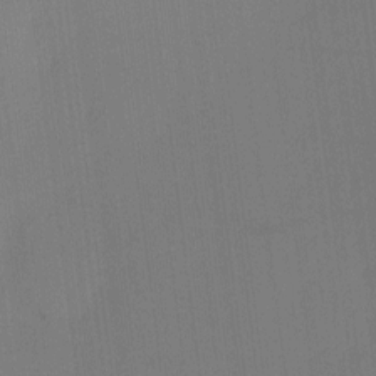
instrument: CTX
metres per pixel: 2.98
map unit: eHh
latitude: -3.4454
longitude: 17.4833
